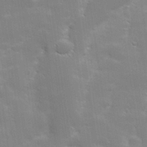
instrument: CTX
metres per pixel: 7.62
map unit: Hve
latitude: 31.2348
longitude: 149.7289
